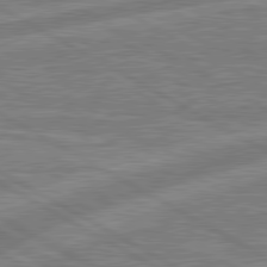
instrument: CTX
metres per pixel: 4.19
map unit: lApd
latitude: 80.7813
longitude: -170.8380
